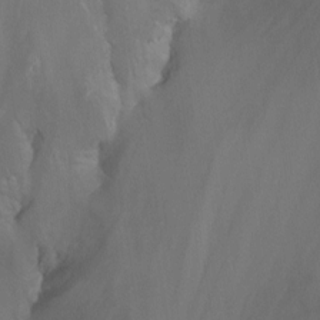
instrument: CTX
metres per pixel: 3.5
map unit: Nhu
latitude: -14.4062
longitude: -55.2159
